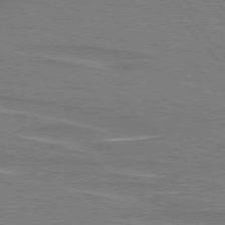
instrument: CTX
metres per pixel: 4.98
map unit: lApd
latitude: 75.5560
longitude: -80.9703
